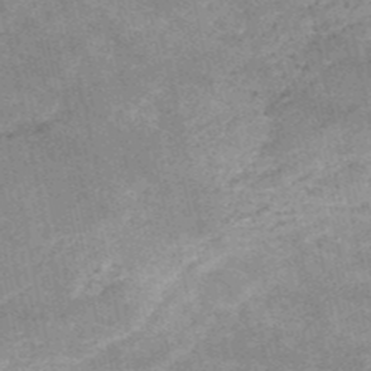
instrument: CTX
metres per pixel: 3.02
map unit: HNb
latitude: -52.0850
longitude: -39.2348
